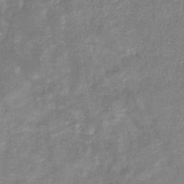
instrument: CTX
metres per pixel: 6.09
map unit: eHb
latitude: -34.8408
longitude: 74.5763
